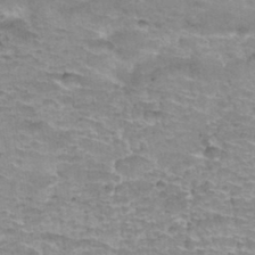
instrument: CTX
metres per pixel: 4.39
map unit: Hto
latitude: 33.7261
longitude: -39.9339
